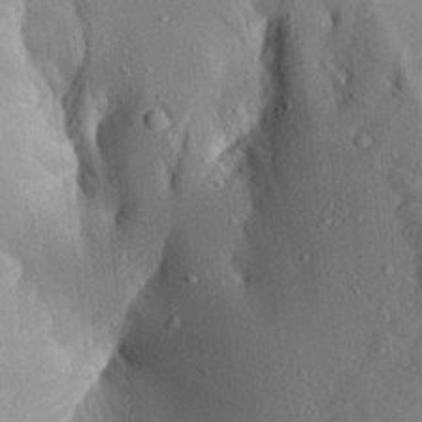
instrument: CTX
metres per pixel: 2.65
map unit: Aa
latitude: 16.1389
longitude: -145.9339
